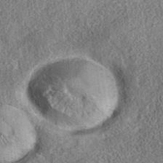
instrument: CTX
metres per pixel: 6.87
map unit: eAb
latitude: 35.7827
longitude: 109.3321
